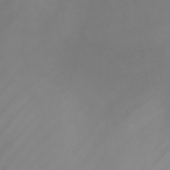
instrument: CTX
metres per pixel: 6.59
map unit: Nhu
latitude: -6.6329
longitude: -91.4993
